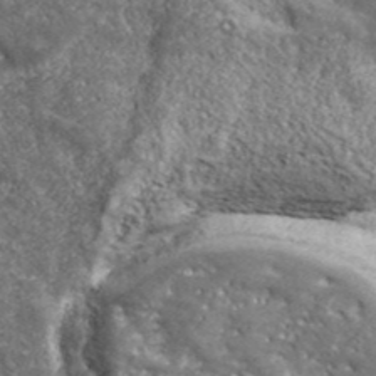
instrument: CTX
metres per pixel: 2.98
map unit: eHh
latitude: 43.0647
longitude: -89.8017
